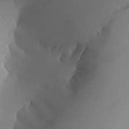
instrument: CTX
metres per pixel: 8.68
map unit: Aa
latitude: 24.3845
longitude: -127.1592
